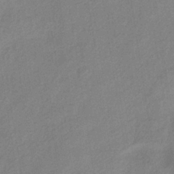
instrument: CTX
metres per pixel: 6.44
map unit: lHb
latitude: -36.3117
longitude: 71.0298
